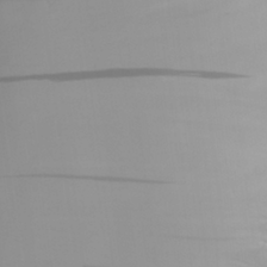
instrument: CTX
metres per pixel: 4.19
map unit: Aa
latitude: 27.0836
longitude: -147.0270
